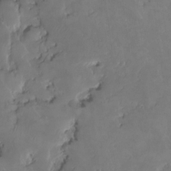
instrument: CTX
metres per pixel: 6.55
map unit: HNhu
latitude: -24.4251
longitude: 51.1809
